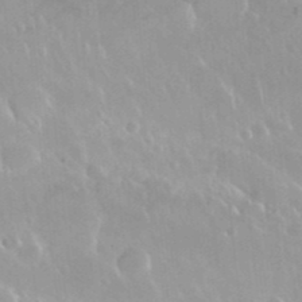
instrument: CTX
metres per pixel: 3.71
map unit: Nhu
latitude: 29.8772
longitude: -56.8757
